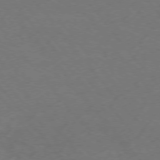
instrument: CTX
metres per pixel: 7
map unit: Ap
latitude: -76.5385
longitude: -64.2711
